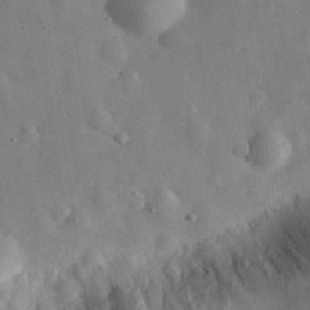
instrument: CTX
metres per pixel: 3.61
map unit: eHh
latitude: 30.1011
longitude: -74.4223
